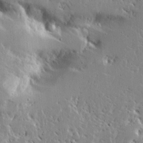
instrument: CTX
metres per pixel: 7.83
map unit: Ave
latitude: 13.5371
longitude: -138.3467
